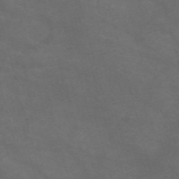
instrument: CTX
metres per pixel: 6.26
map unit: Nve
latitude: -58.8596
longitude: 58.9919
